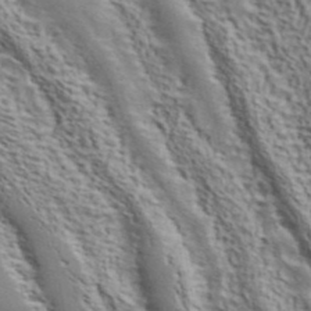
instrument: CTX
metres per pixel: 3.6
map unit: ANa
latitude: 43.1403
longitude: 54.4251
